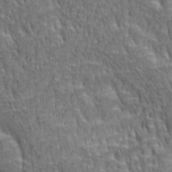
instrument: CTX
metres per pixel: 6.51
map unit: lAa
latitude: 3.8394
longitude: -115.2159
